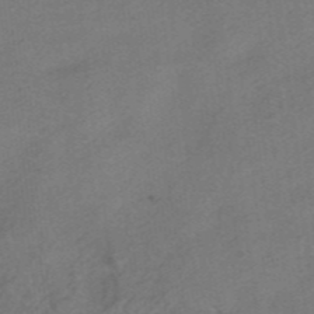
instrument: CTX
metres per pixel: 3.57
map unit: HNhu
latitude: -41.0864
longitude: 103.6911
